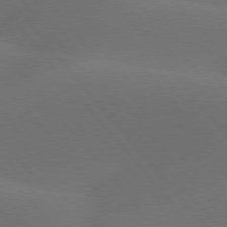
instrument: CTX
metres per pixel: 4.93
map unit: lApd
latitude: 77.9150
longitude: -53.0648
